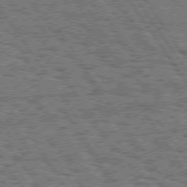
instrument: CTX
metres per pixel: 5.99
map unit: Hpe
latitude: 74.6679
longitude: -133.8772
